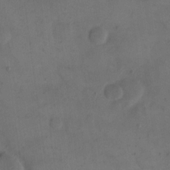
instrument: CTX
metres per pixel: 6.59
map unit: eHh
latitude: 15.5938
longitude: -67.8583
